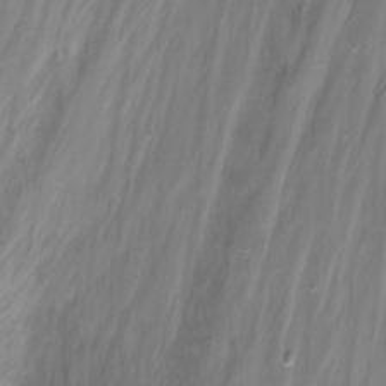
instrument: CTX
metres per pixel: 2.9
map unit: Nhu
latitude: -12.5385
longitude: -60.4223
